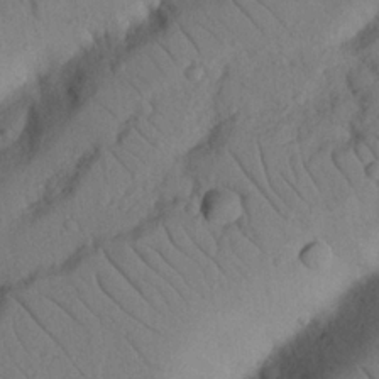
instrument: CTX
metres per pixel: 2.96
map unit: Nhu
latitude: 22.3656
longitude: -74.4601
